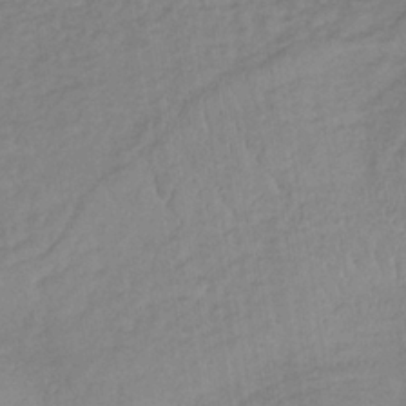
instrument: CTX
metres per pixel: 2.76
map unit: lHb
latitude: -36.8786
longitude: 69.5588
